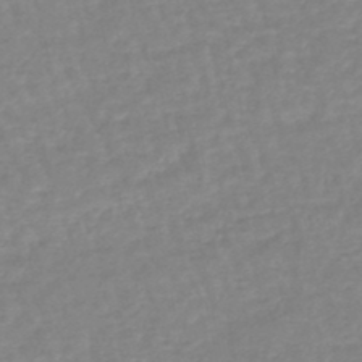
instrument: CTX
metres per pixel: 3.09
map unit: eHb
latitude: -45.2187
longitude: 81.3510
